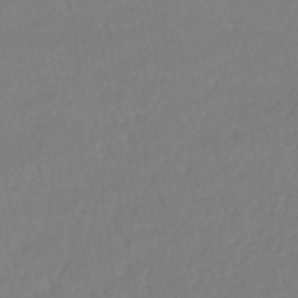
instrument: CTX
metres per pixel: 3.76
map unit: lHb
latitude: -41.5021
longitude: 65.0298
